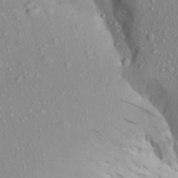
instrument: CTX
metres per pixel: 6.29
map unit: Aa
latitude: 16.7057
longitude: -144.2522
